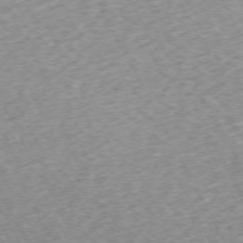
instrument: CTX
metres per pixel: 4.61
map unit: Hpe
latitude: -70.5007
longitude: 12.8219
